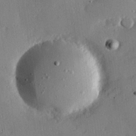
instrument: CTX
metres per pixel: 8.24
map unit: Hve
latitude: 26.1956
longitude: -93.4993
